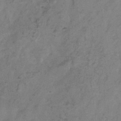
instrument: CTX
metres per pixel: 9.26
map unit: Hve
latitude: -33.6533
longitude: 89.9745
